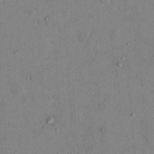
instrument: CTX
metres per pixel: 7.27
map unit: Nhu
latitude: 12.8947
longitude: -27.0648
